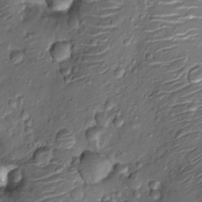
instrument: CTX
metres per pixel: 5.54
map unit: Nhu
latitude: -13.6155
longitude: -23.1025
